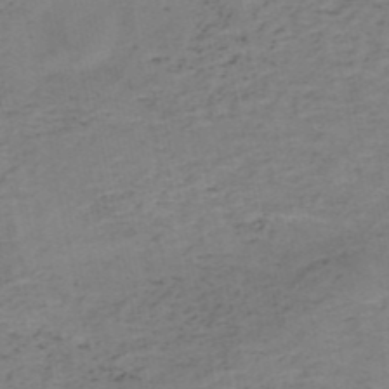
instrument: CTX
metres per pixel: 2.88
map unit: HNb
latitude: -50.5385
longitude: -51.9906
